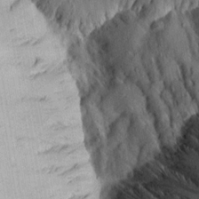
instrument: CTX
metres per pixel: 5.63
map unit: Aa
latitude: 14.4601
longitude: -144.6868
